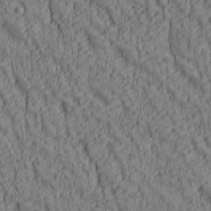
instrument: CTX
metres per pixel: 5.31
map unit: lAa
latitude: 6.9136
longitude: -116.1578
